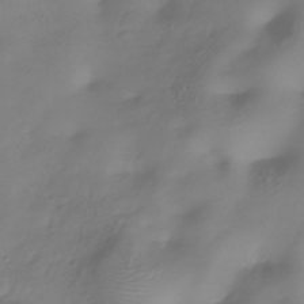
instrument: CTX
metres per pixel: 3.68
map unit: Hve
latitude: -31.2376
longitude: 89.6911
